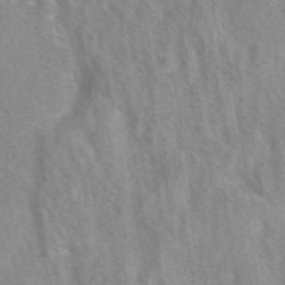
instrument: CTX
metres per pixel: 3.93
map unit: eAb
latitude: 41.1025
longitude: 106.4062
